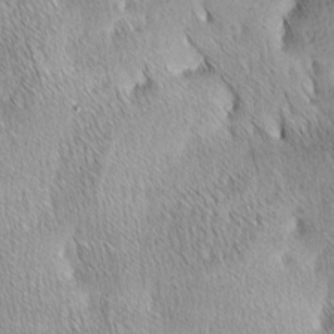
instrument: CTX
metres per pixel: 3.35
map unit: lAa
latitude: -4.5007
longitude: -121.4238
